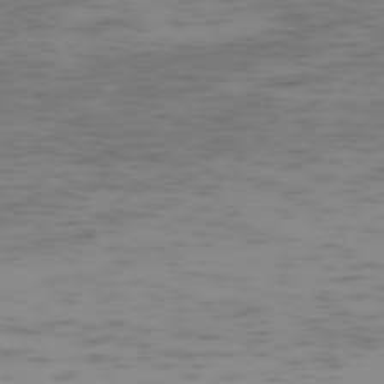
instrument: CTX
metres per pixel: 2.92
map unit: Hpe
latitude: -73.7666
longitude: 7.3131
